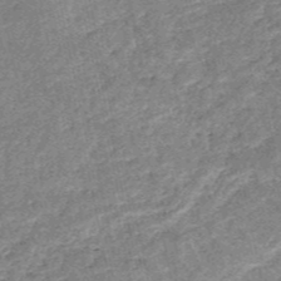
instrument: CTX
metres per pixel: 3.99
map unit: HNb
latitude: -53.0108
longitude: -48.9892
